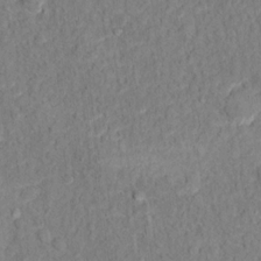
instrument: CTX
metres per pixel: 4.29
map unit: Hto
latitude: 12.4412
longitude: -38.2900
